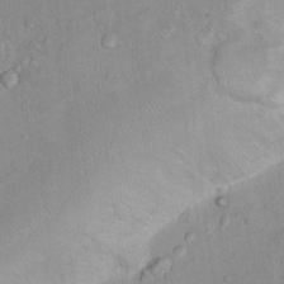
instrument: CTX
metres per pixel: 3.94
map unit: Nhu
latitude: 14.0822
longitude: -28.8002
